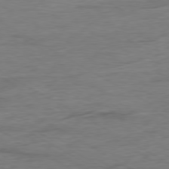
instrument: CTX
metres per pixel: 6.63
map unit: Ap
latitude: -79.6155
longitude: -83.8961
